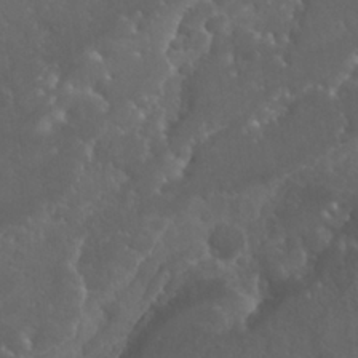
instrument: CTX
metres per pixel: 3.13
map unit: Nhu
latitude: 24.6868
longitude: -62.0255
